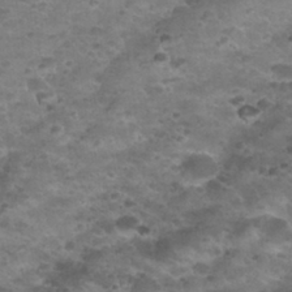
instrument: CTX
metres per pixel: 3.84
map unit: Nhu
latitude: 30.9514
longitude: -52.5168
